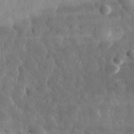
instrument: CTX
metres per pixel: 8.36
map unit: eHh
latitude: 32.7246
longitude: -78.7435
